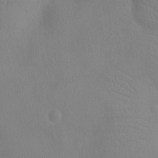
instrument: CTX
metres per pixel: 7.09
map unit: Ht
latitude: -4.4629
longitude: -25.6127
